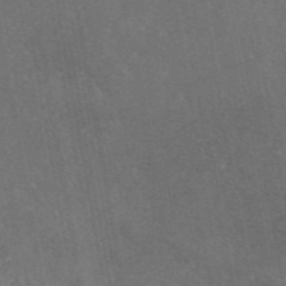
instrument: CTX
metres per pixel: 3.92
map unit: eAb
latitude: 46.3845
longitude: 112.4440
